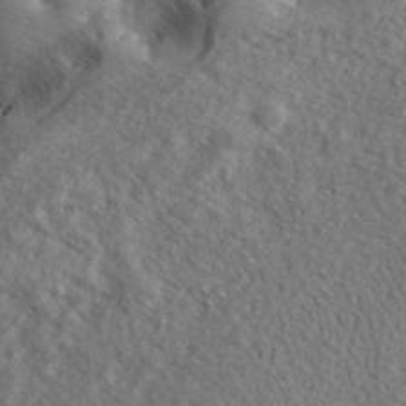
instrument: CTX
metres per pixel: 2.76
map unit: ANa
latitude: 39.2726
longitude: -91.1214
